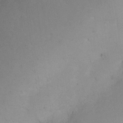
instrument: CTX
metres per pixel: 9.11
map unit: Hto
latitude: 2.4223
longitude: -36.3090
